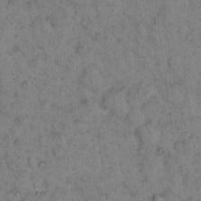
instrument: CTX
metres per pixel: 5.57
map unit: eHh
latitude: 15.4616
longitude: -64.3845
